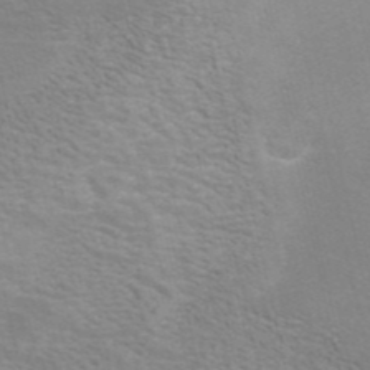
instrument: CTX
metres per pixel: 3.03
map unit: ANa
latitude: 41.9717
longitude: 15.2754
